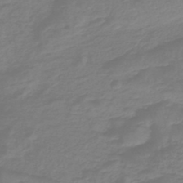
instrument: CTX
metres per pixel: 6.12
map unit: lHb
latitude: -45.5777
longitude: 62.6896
